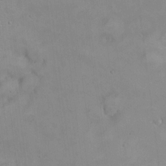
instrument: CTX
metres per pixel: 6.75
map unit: HNhu
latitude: 8.3845
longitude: 10.5007
